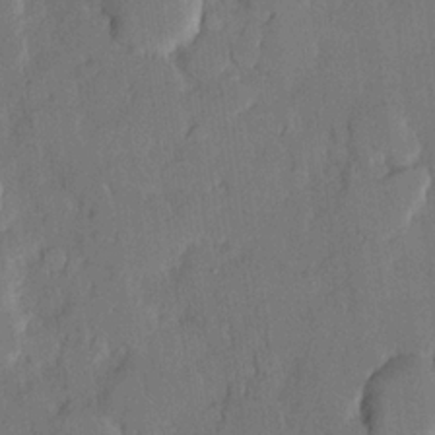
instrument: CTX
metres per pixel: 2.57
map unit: lHvf
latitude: 20.6680
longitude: 146.2739
